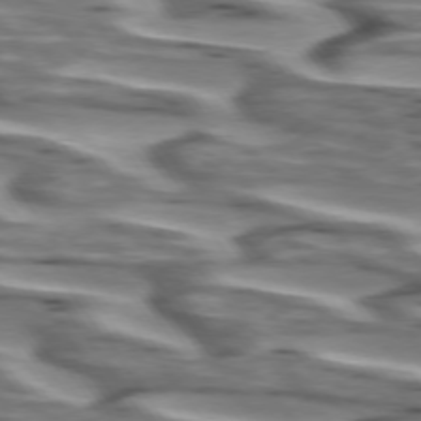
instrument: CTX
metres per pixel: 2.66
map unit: lApd
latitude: 74.4412
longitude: -57.8583
